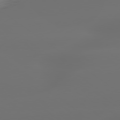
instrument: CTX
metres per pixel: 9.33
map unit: lApd
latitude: 79.5182
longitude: -135.8772
